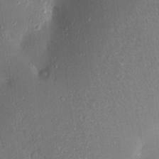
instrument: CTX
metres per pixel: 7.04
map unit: Aa
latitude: 15.5183
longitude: -148.8191
